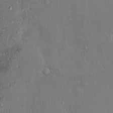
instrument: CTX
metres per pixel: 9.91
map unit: Ht
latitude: -4.2550
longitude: -14.0633
